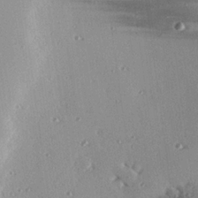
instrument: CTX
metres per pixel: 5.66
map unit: eHh
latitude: 23.2915
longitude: -90.1578
